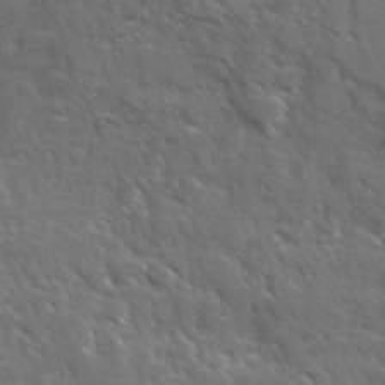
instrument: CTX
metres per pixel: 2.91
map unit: Ave
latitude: 17.5371
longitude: -130.5357
